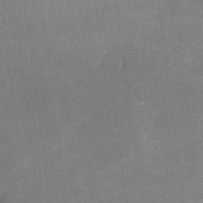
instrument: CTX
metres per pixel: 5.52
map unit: lHvf
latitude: -10.6896
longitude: -100.5168
